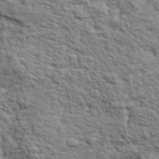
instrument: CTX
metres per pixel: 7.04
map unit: eHh
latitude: 37.2159
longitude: -81.8016
